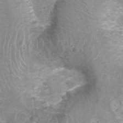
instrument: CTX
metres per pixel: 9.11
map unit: Nhu
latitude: 1.1781
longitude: -17.4804
